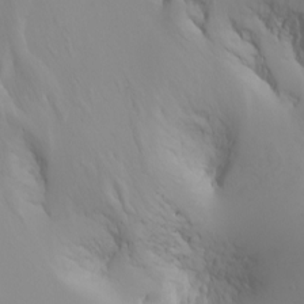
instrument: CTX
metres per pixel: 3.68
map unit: Htu
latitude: -4.7652
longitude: -72.2334
